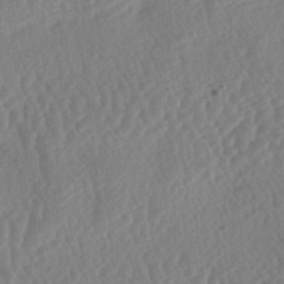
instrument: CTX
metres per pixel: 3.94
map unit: lAa
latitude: -3.3698
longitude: -127.4616
